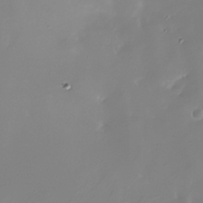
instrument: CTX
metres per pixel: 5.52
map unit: Nhe
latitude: -31.8233
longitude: -117.1214
